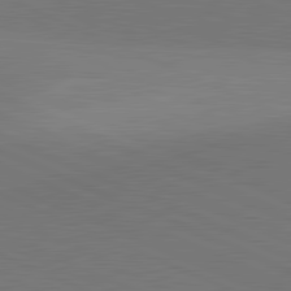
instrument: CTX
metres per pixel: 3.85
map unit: lApd
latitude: 81.7450
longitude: 149.9556
